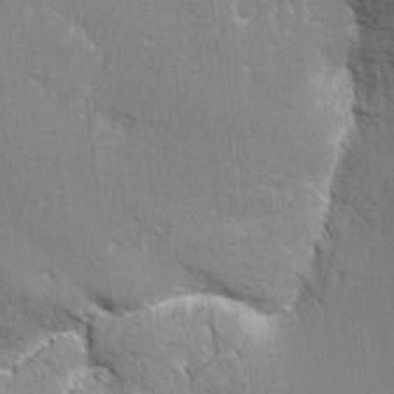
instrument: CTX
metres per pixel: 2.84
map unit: eHh
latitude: 2.4412
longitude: -77.9339
